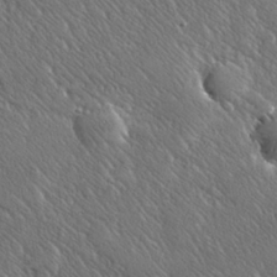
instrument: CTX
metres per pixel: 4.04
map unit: lHvf
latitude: 31.9906
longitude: -92.8569
